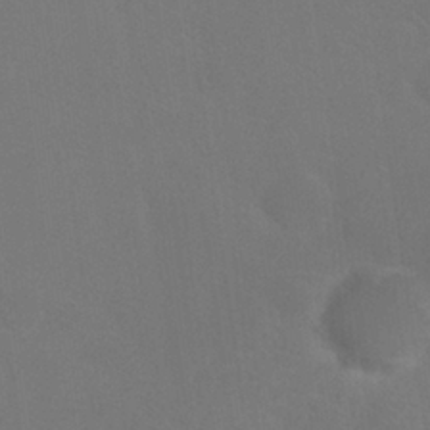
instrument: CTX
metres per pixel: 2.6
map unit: Nhu
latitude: 25.7638
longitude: -51.7827
